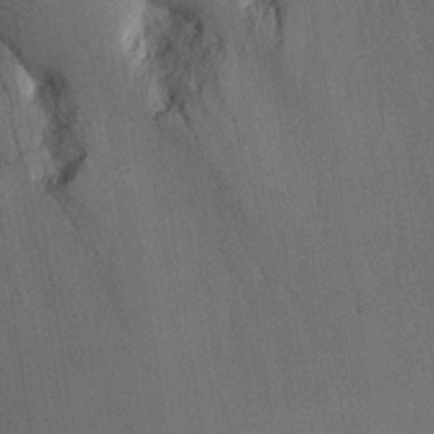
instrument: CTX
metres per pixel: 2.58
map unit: Aa
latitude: 27.9717
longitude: -143.7828
